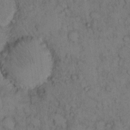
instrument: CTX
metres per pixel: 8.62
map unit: eHh
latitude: 14.3279
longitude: -63.0459
